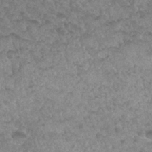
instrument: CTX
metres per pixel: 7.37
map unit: Hto
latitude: 33.5938
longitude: -49.4615
